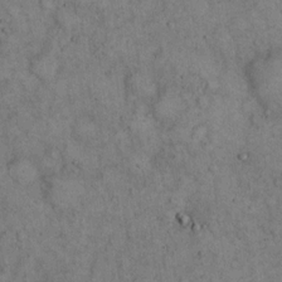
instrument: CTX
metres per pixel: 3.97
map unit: eHh
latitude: 16.8002
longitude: -62.0633
